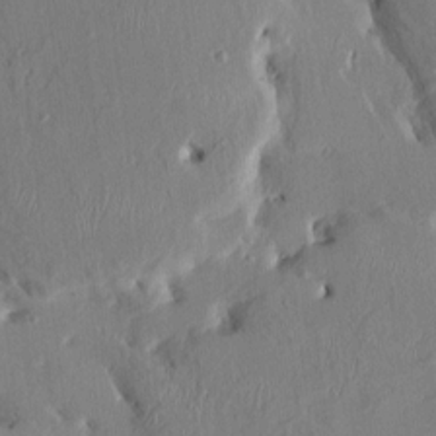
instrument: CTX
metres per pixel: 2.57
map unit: HNhu
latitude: 4.3278
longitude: -4.4601
